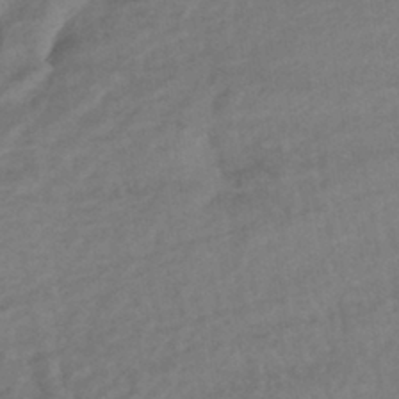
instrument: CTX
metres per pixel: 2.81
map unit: HNhu
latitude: -42.8974
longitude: 101.7666
